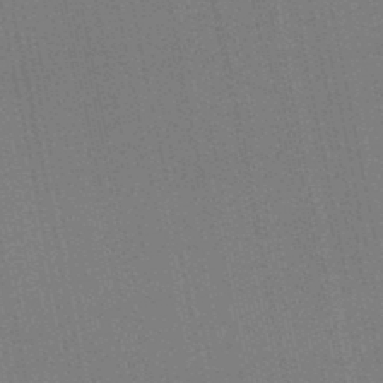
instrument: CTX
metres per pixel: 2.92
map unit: lHb
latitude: -46.0283
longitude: 57.6155
